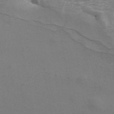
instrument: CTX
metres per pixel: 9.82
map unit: ANa
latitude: 45.1592
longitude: 31.1053
